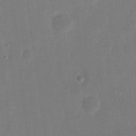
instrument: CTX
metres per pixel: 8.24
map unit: eHh
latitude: 9.2915
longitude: -68.2712
